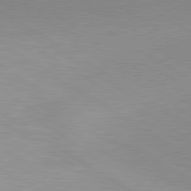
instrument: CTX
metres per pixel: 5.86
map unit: lApd
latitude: 80.1578
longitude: 156.5951
